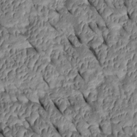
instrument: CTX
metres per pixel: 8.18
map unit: Htu
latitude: 0.9702
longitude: 148.2740
